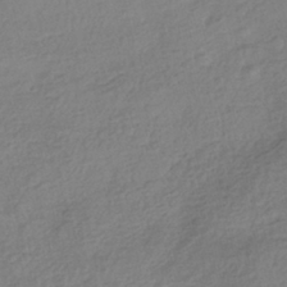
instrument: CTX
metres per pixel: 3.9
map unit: HNhu
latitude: -41.4643
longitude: 98.8219
